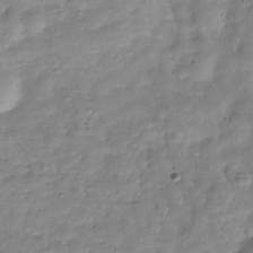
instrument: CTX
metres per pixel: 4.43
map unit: Hve
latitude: -29.6533
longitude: 94.4818
